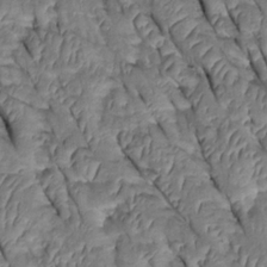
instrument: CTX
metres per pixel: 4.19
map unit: Htu
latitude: 0.3089
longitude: 148.6897
